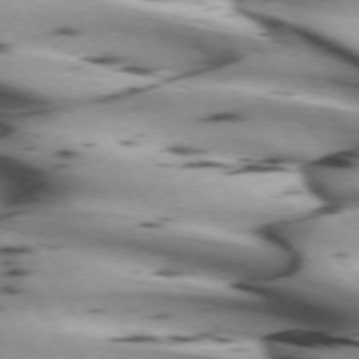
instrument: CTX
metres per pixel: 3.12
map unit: lApd
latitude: 72.5735
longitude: -53.5182
